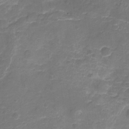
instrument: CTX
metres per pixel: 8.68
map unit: Nhu
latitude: -18.1417
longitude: -56.7246
